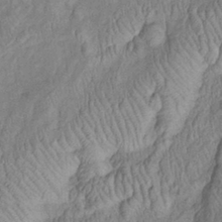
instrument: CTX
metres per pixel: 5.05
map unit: Htu
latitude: -6.0472
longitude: 152.9541
